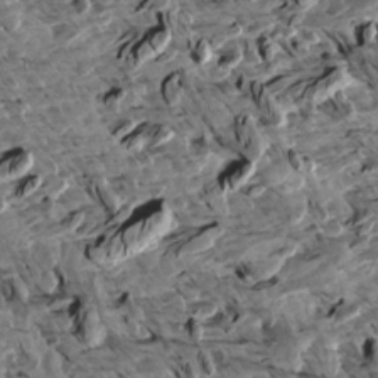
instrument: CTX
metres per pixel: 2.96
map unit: Aa
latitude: 12.7058
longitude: -141.4426
